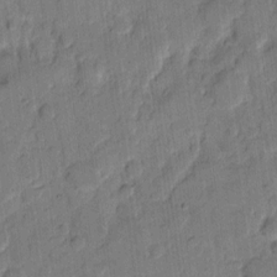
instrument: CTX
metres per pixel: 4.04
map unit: eHh
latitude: 10.8758
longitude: -65.7639
